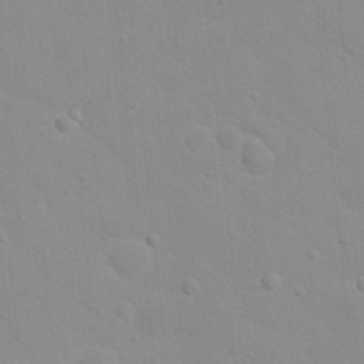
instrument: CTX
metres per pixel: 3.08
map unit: eHh
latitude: 20.9136
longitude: -64.4223
